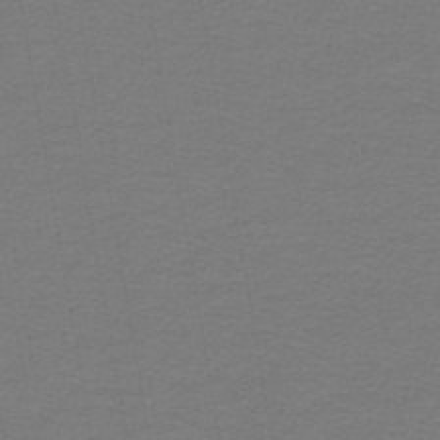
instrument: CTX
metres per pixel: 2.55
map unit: lHb
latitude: -45.5399
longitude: 71.6344
